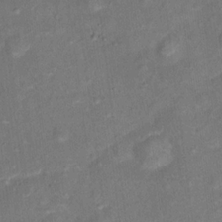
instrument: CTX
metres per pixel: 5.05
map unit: Ht
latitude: 14.6491
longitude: -40.3656
